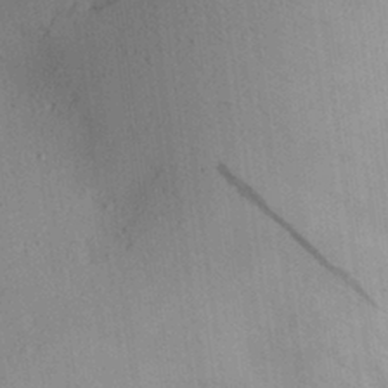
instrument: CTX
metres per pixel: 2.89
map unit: Aa
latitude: 29.0080
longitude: -145.7260
